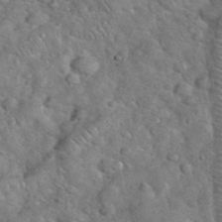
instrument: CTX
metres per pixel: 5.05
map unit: eHh
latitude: 37.6505
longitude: -64.2145
